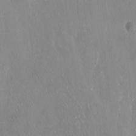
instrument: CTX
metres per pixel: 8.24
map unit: Ht
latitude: -14.4440
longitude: -41.5182
